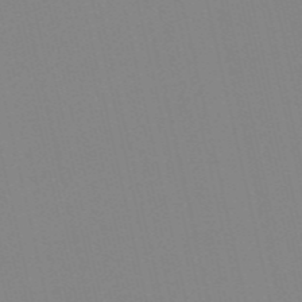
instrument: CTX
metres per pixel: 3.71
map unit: HNb
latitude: -56.0283
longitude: -42.1200
